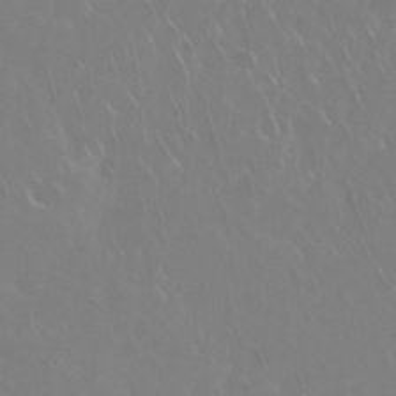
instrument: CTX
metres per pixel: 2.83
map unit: Nhu
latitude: 28.3467
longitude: -61.8016
